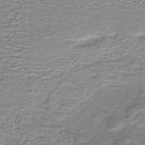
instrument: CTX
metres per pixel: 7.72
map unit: lHb
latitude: -40.7463
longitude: 59.2375
